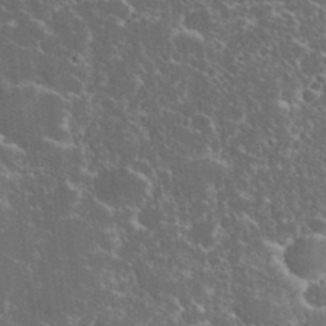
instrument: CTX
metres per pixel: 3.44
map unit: eHh
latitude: 36.2145
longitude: -61.5938
